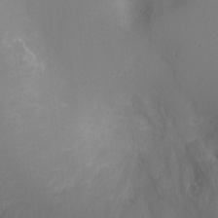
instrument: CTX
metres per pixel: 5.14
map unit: Ht
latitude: -2.0283
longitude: -16.1767
